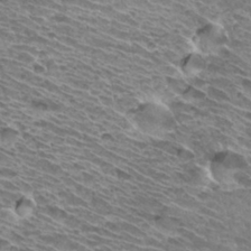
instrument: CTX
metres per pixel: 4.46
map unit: Hto
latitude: 33.0270
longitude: -40.0633
